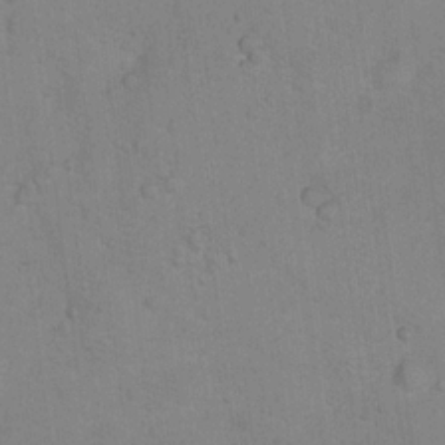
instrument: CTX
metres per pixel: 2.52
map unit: Hto
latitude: 15.4994
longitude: -40.2522
